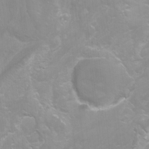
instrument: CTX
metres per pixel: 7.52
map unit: Hto
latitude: -7.3887
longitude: -51.4237
